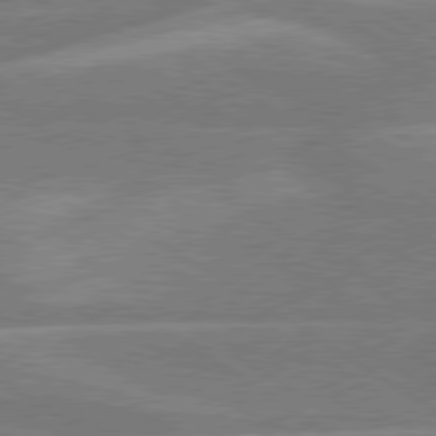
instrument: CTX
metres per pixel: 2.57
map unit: lApd
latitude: 79.3860
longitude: -123.3104
